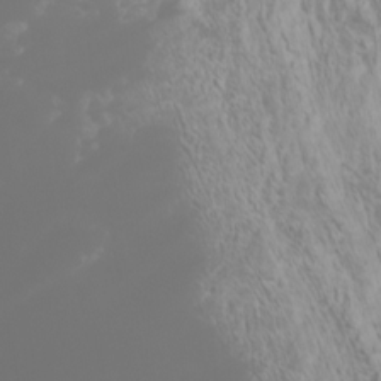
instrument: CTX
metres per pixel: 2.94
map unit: Htu
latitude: -7.0297
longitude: -73.7072
